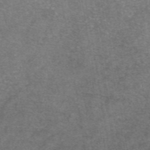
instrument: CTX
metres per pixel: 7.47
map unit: eAb
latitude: 47.2348
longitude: 102.5385
